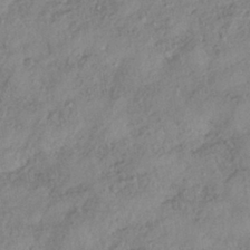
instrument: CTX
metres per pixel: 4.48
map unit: HNhu
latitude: -40.8219
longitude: 107.0865
